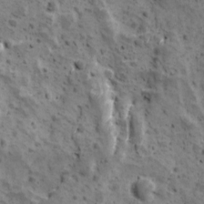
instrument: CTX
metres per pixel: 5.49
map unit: Ave
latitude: 10.6869
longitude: -105.0837
